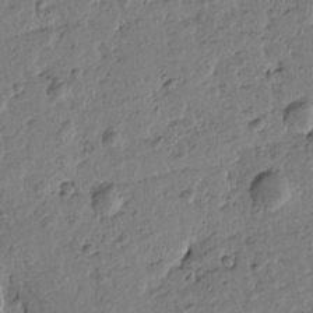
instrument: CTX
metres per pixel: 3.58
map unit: Htu
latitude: -0.8597
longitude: -175.9528
